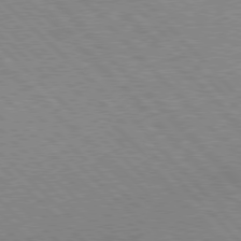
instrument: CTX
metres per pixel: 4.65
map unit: lApd
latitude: 77.7260
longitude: -59.2348
